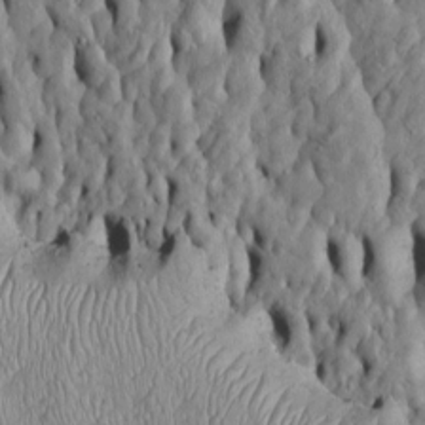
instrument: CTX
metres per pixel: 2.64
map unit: Htu
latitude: -5.6155
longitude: 156.2172
